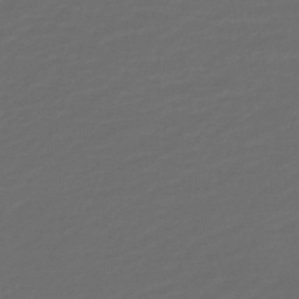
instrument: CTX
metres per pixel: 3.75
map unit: HNb
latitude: -47.7666
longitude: 55.3321
